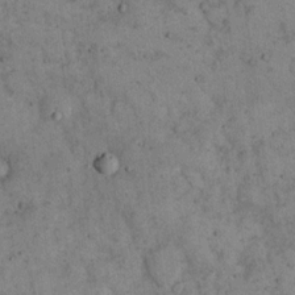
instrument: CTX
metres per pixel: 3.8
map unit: eHh
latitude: 16.3089
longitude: -62.0255
